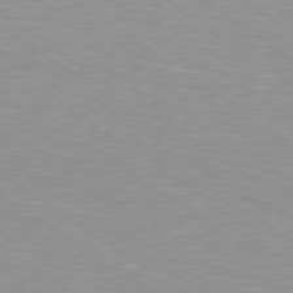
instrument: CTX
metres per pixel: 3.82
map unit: Hpe
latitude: 79.2159
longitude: -154.2333
